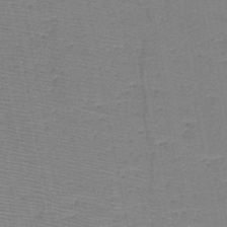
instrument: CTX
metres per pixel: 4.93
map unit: HNb
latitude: -48.4251
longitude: -40.3089
